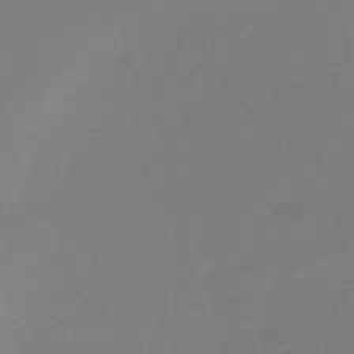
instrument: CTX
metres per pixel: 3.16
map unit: HNhu
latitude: -43.2187
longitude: 89.5777
